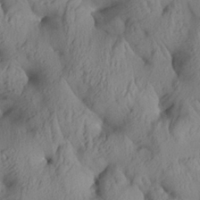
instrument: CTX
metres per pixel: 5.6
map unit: Aa
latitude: 26.3467
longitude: -133.8017
